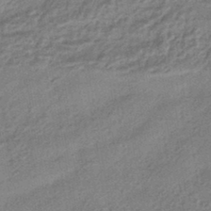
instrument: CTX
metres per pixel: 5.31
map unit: HNhu
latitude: -42.6896
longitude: 90.5952
